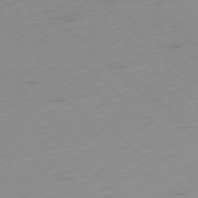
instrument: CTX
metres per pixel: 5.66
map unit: Ap
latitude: -78.7652
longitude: -61.5371
